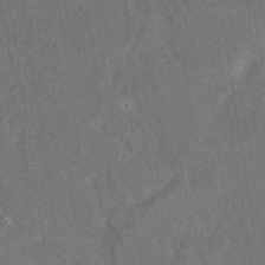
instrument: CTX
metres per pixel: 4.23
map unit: eAb
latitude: 34.5545
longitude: 110.9919
